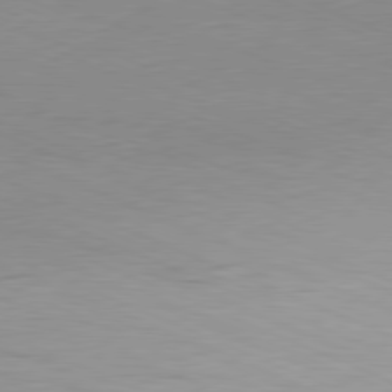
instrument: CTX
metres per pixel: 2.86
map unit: Ap
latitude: -81.4833
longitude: -59.0647
